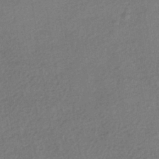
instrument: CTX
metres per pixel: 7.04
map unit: HNhu
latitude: -42.1038
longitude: 96.3306
